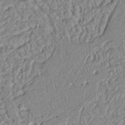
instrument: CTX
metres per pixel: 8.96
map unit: Nhu
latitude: 17.5371
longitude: -74.2523
